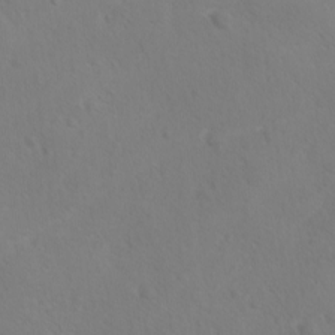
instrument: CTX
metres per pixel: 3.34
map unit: Ave
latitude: -8.4440
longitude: -121.4427
